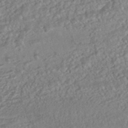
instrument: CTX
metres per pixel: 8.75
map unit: HNhu
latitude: -44.5952
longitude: 100.0849
